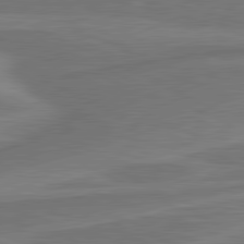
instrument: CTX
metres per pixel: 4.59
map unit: lApd
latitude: 81.3293
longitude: 172.0661
